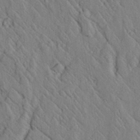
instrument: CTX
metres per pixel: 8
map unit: lAvf
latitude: 6.6868
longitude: 160.0850
